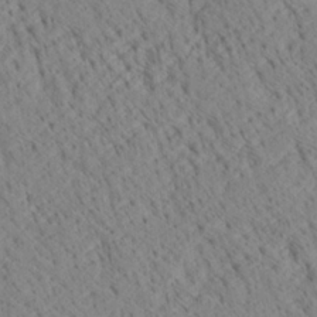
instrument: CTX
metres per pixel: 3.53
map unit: Ave
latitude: 21.1026
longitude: -140.2711
